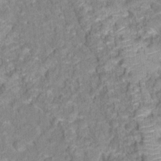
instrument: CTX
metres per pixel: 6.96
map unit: Hto
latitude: 16.9703
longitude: -36.5924
